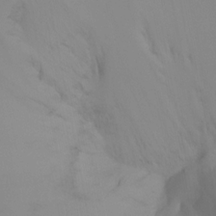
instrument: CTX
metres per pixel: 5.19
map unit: Ht
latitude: -16.0472
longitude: -47.1970
